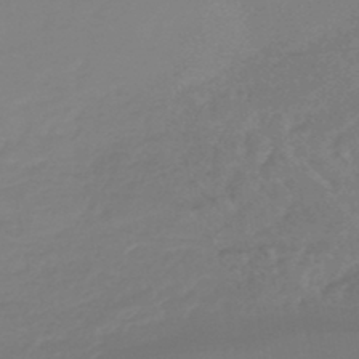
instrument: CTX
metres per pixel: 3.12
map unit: lHb
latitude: -43.1053
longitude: 64.1228
